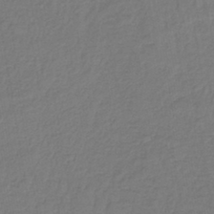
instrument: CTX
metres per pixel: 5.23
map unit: lHb
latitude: -42.5573
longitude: 64.5574
